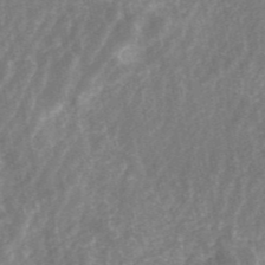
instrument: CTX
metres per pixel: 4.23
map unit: ANa
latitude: 45.6127
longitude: 25.4454
